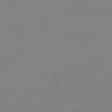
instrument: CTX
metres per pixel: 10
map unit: lHb
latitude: -44.8219
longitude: 75.0865
